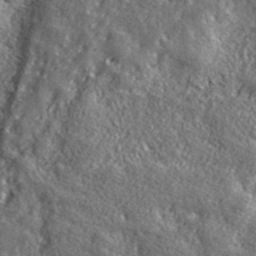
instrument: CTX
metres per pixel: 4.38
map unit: lHvf
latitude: 40.8380
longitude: -89.9151
